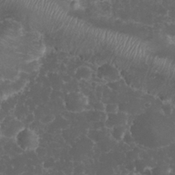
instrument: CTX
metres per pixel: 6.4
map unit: eHh
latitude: 33.0836
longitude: -62.8002
